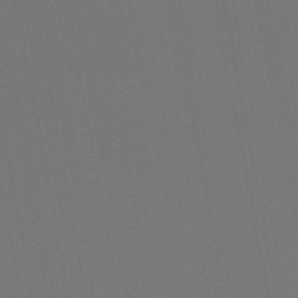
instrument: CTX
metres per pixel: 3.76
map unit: lHb
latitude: -47.7855
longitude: 68.6896
